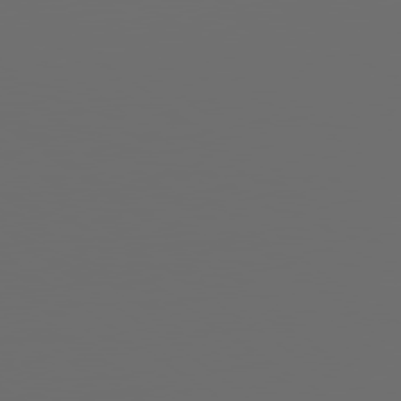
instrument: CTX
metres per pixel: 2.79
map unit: lApd
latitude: 79.7450
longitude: 164.7086
